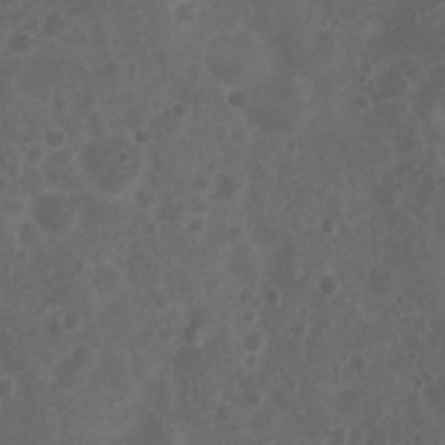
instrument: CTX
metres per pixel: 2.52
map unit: Nhu
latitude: 3.1214
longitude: -14.8191
